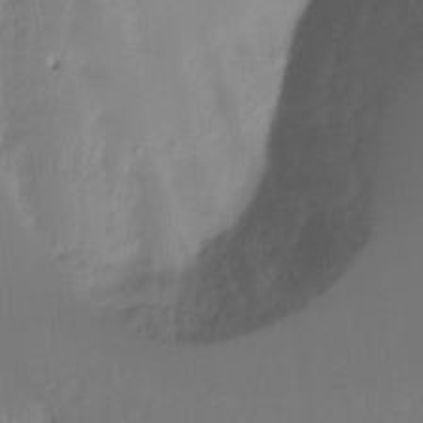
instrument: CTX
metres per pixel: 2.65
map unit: Hto
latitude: -7.8044
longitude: -47.4238
